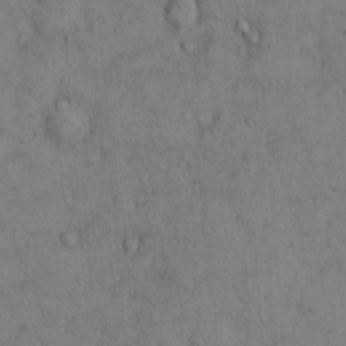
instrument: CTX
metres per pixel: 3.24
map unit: Hto
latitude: 12.5735
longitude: -59.4615
